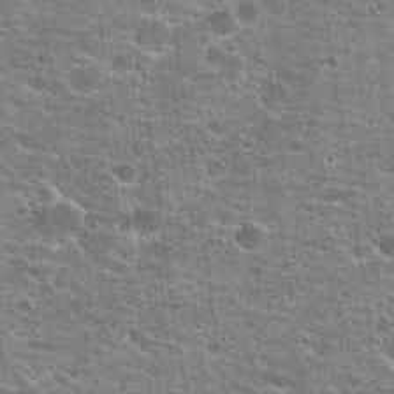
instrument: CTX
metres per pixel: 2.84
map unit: Hto
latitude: 21.2537
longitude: -44.1200
